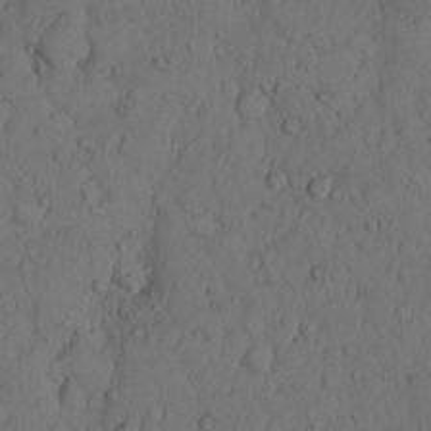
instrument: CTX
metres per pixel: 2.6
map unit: Hto
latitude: 9.0459
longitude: -57.4426
